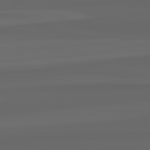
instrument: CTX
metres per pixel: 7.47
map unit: lApd
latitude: 82.4223
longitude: -172.2333
